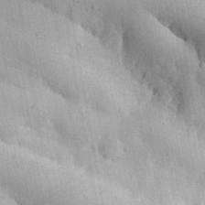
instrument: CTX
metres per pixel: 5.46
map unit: eHh
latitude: 30.4223
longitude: -79.7261
